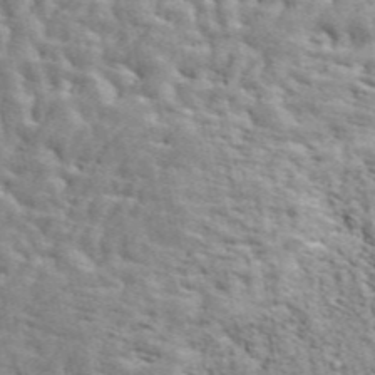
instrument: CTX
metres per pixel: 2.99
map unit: ANa
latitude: 49.2915
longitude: -82.4978
